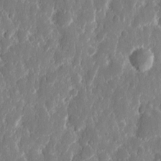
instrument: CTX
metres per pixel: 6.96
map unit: eHh
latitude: 12.5735
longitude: -72.0633
